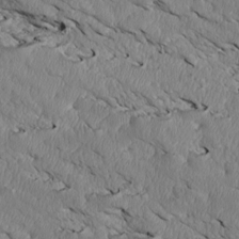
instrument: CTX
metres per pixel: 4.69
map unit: Htu
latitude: 3.3670
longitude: 152.7274
